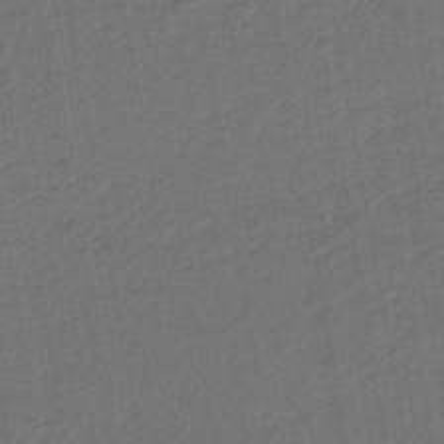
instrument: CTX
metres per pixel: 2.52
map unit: lHb
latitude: -43.5210
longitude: 61.1053
